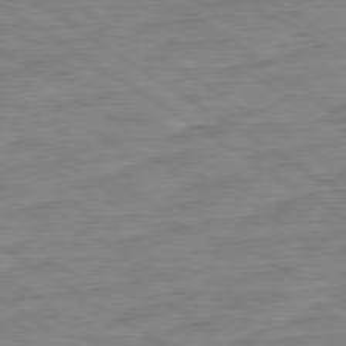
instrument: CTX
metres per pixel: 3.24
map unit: Ap
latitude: -80.0850
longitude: -50.0255
